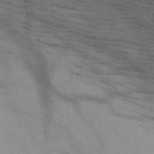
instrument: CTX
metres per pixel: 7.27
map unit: HNb
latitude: -46.5384
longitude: -45.5182
